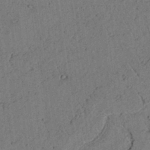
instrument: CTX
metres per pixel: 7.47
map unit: lAvf
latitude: 4.7246
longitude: 159.0108
